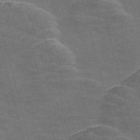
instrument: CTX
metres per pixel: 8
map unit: Nve
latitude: -58.2739
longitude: 64.5574
